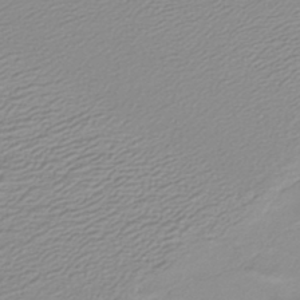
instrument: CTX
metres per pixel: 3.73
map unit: lHb
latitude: -40.5196
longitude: 52.1227
